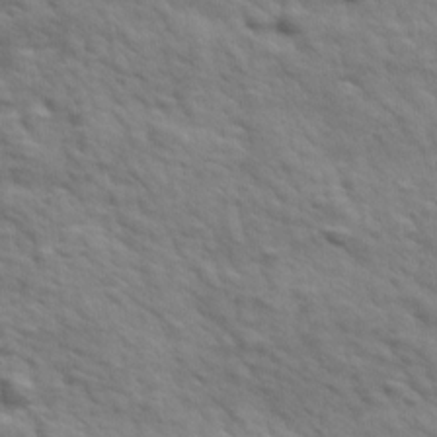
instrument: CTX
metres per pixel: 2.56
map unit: Ave
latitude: 18.1200
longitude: -132.3278
